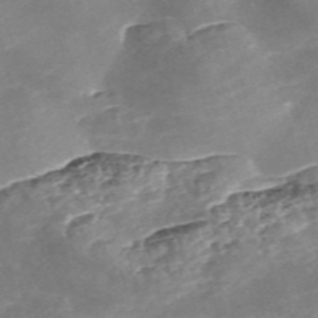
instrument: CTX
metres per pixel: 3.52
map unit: Nve
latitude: -58.0283
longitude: 59.1431
